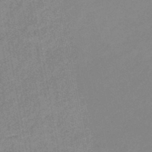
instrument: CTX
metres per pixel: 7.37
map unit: eHb
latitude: -46.0850
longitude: 85.7288
